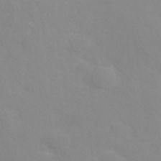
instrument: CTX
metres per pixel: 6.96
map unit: ANa
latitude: 40.2144
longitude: 22.8408
